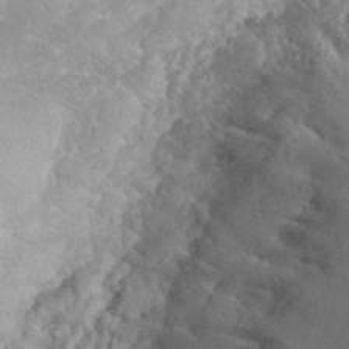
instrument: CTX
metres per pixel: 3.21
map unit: eHh
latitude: 35.0269
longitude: -64.3278
